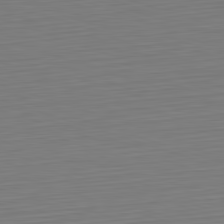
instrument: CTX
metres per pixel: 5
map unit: Hpe
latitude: -82.4251
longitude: 11.7856
